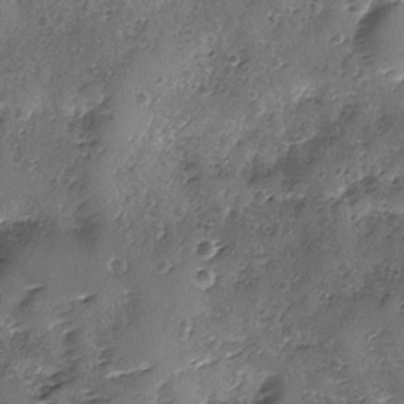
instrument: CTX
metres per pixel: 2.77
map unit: Ave
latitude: -8.8786
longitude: -117.9339
